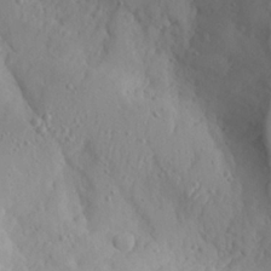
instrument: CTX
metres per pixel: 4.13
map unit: Aa
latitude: 23.5560
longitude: -127.3860
